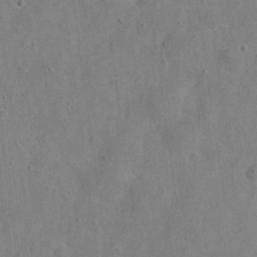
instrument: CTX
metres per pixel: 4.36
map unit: Nve
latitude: -24.0661
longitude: 107.5588
